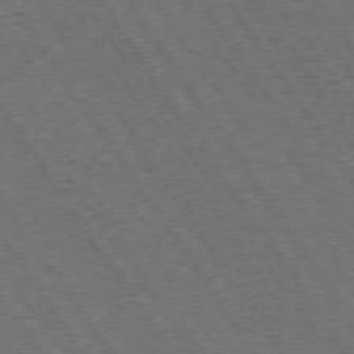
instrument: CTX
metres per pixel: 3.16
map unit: Hpe
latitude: 73.6883
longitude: -141.7260
